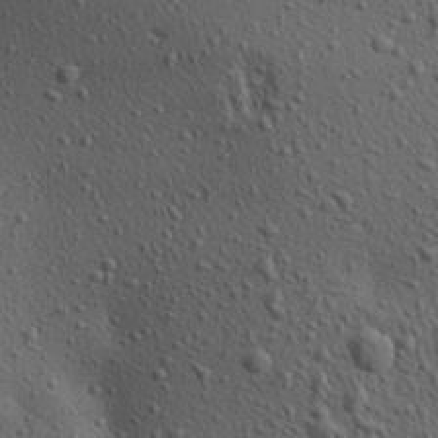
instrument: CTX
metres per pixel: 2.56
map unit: Aa
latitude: 23.7638
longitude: -143.9717
